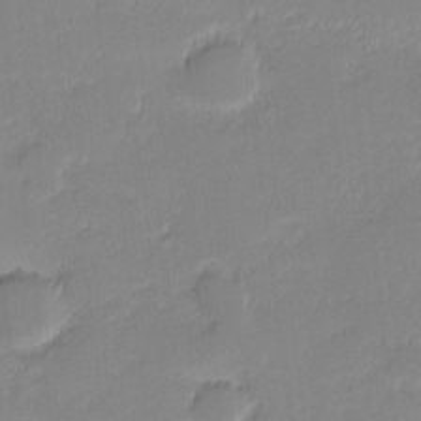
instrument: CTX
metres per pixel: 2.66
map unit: eHh
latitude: -1.3132
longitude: -83.4615
